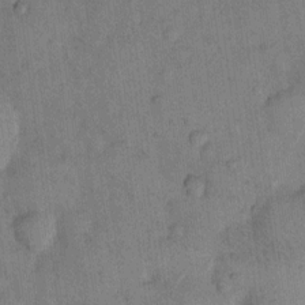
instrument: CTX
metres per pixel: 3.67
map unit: eHh
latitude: 12.1767
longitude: -62.4601
